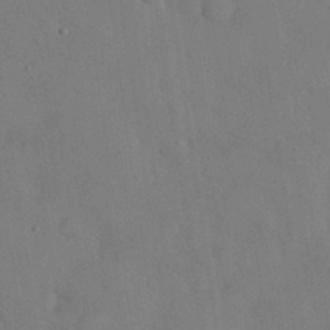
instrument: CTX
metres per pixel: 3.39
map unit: Nhu
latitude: 28.1955
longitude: -70.0444
